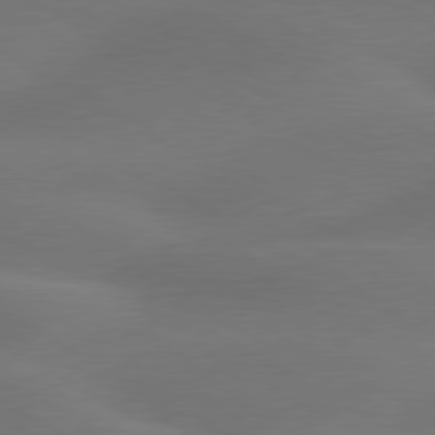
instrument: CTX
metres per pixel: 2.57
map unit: lApd
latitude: 79.8017
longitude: -89.2726
